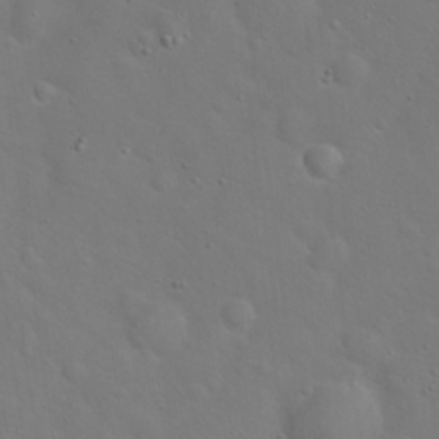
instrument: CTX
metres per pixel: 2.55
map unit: Hto
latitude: 17.4049
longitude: -53.4238
